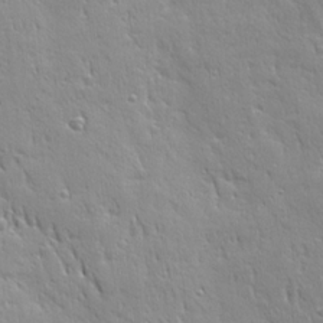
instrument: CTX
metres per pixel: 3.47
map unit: Ave
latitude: 22.2711
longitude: -135.6316
